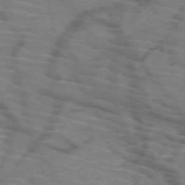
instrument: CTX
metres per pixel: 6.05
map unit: HNb
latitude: -50.4818
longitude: -46.4979
